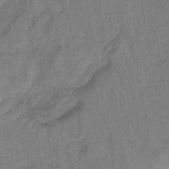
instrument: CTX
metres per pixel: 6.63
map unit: lHb
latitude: -42.6707
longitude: 63.2376
